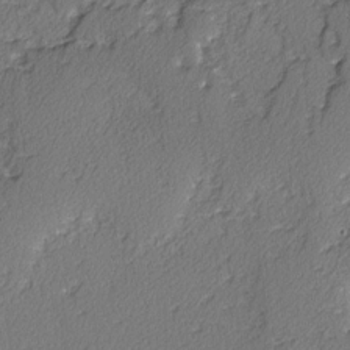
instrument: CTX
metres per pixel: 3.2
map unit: lAvf
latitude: -3.3509
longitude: -108.0255
